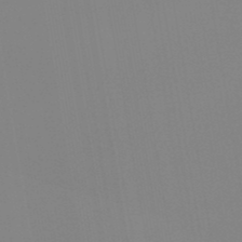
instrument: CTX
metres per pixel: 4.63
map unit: lHb
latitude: -48.3684
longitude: 76.2550
